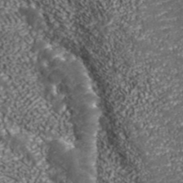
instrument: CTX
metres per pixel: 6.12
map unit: ANa
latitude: 43.6127
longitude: 36.6329
